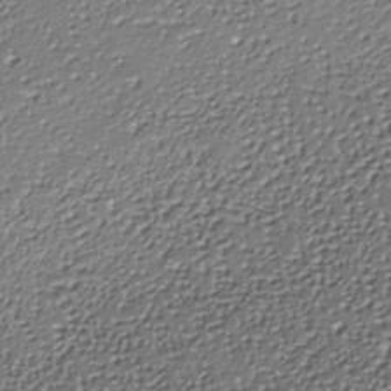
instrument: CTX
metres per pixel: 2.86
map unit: Nhe
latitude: -38.0472
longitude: -89.3293
